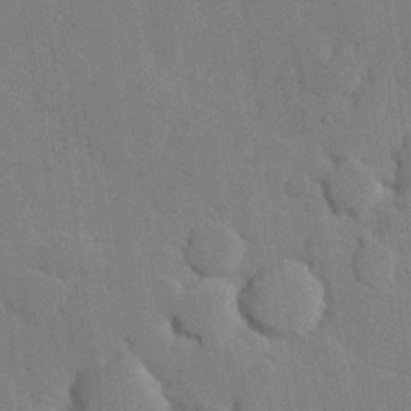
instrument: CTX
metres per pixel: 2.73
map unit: Hve
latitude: 25.3859
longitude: 150.8786
